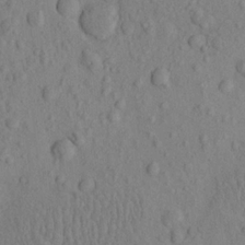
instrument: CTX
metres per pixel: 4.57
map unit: eHh
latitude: -1.2187
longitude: 18.3117
